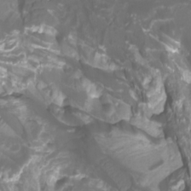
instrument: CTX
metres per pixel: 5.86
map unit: Htu
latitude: -10.8786
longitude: -74.8758
